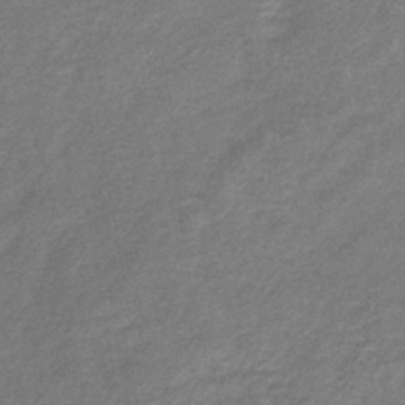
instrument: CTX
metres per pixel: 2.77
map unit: lHb
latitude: -40.1606
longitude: 75.3321
